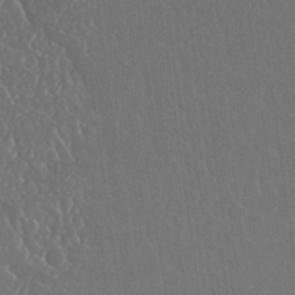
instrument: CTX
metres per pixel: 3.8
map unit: Nhu
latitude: 23.9906
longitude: -63.4994
